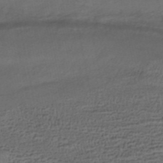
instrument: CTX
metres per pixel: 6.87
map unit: HNhu
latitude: -42.8785
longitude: 103.5777
